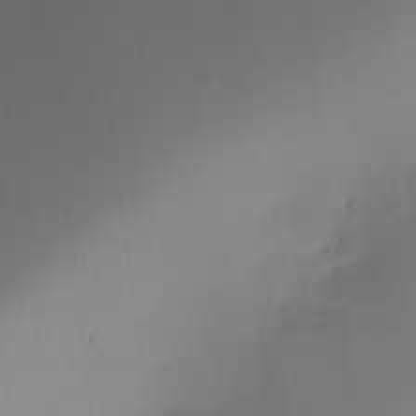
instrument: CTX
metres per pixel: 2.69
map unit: HNhu
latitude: 6.3089
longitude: 8.8597
